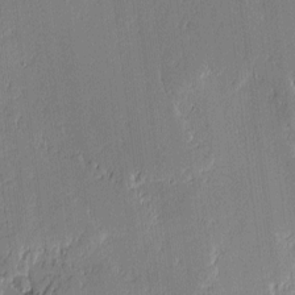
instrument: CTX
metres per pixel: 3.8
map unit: lAvf
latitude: -0.9920
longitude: -107.4993
